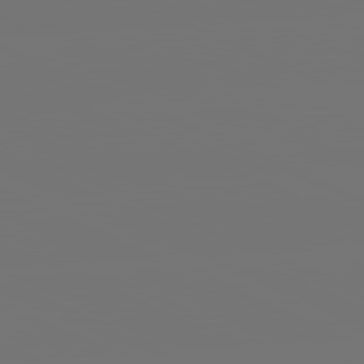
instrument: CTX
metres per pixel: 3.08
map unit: lApd
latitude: 81.5371
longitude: -152.2901
